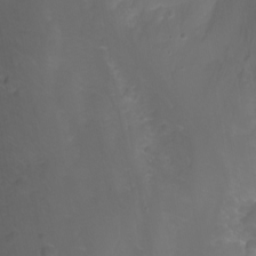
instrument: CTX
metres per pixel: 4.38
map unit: Nhu
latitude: -11.2943
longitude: -65.8394
